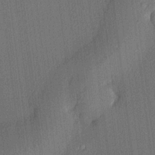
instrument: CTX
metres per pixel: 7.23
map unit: lHvf
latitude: 20.7813
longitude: 141.6911
